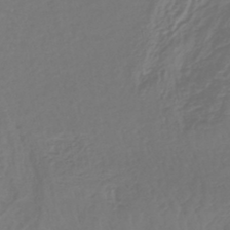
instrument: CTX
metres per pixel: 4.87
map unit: lHb
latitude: -43.9178
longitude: 77.5588
